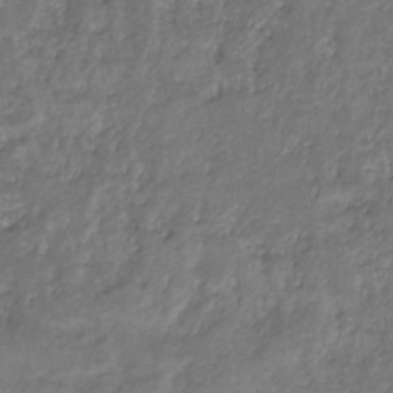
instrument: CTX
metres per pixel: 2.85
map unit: eHb
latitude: -29.8611
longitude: 69.3320
